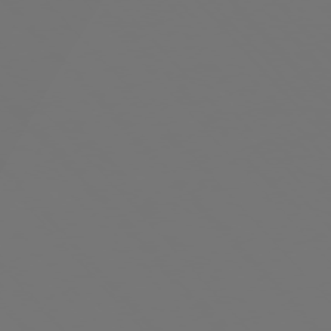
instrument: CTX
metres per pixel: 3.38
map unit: Ap
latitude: -76.3117
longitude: -63.3482
